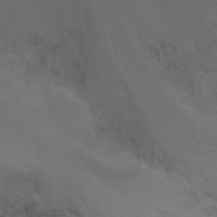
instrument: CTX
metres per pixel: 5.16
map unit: Nhu
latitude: -4.7274
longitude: -75.5560
